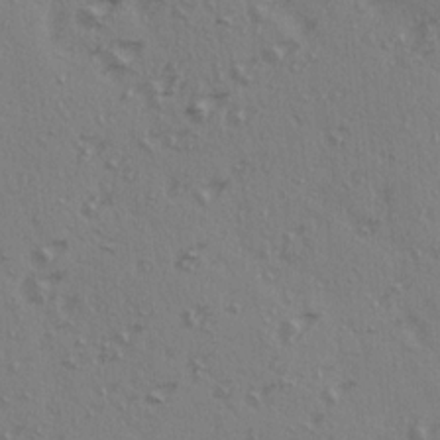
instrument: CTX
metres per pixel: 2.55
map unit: Ave
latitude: 15.0081
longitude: -105.2726
